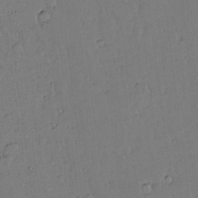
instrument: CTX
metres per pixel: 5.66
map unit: lAvf
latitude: 14.2145
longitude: -127.1592
